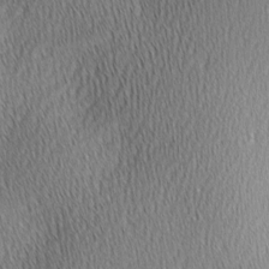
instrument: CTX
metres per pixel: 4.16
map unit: lAa
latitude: 0.9513
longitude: -116.2523
